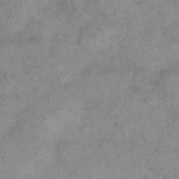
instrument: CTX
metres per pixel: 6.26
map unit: eHh
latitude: 15.1781
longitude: -65.9150
